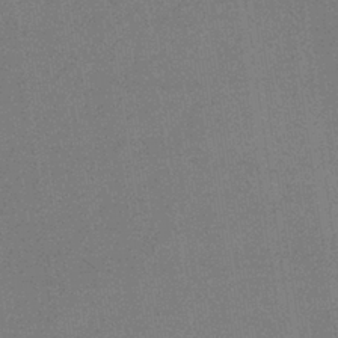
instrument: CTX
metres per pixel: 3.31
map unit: lHb
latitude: -36.5007
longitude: 68.5006
